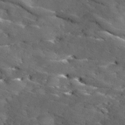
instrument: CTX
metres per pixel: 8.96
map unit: Ave
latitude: 18.1011
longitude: -136.2523
